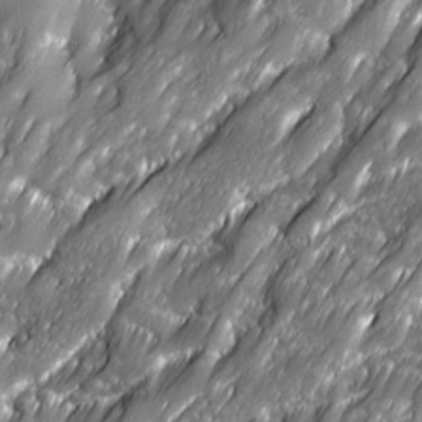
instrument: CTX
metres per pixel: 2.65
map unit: Ave
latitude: 16.4601
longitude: -135.3670
